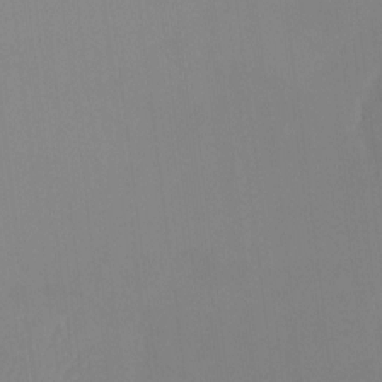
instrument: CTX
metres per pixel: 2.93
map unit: HNhu
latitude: 6.6490
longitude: 5.0864
